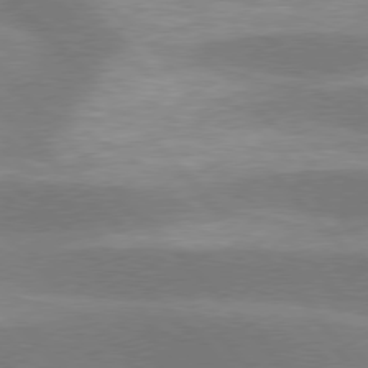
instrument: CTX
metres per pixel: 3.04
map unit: lApd
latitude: 77.3670
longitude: -49.7450
